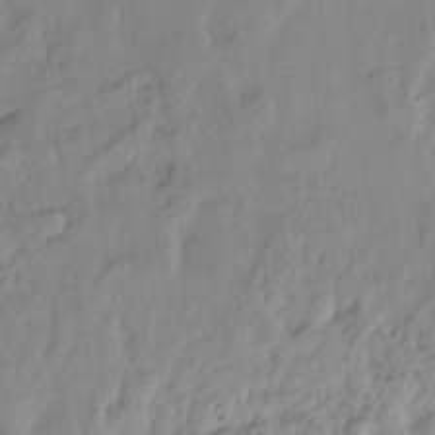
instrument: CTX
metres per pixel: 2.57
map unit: Ht
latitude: -14.6330
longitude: -42.0633
